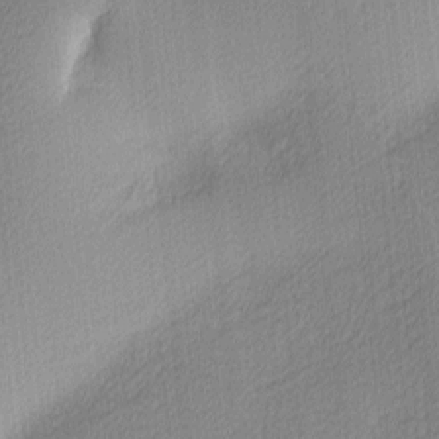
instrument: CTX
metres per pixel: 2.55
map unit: Ave
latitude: 3.8583
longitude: -114.3278
